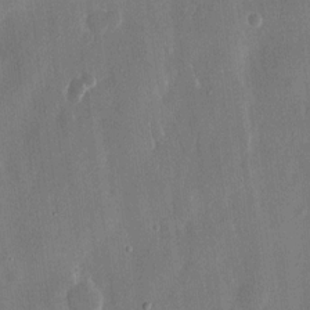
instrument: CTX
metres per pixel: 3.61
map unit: eHh
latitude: 12.9703
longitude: -71.7072
